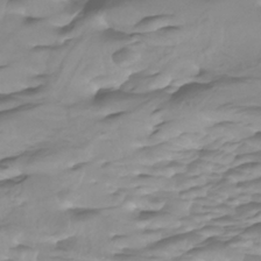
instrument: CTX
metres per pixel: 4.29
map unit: Htu
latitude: -5.1620
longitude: -76.9891
